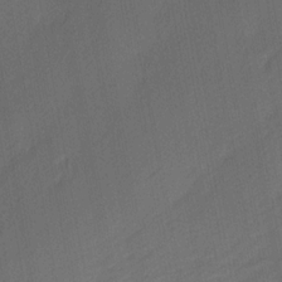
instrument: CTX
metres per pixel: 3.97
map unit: Ave
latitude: -0.5196
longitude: -113.8583
